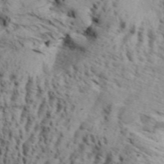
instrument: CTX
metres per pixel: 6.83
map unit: Aa
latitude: 32.5168
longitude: -136.3656
